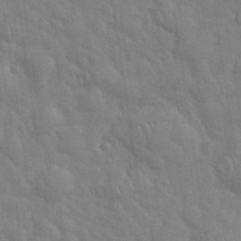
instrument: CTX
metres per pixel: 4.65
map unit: eHh
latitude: 35.3859
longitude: -61.3670
